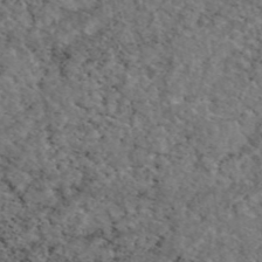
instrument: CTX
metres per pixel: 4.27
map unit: eAb
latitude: 46.3090
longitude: 113.6344
